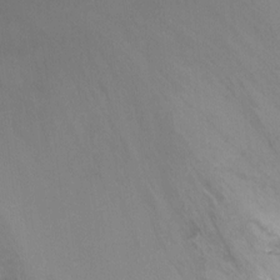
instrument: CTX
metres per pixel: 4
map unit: Nhu
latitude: -11.3699
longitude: -34.2333
